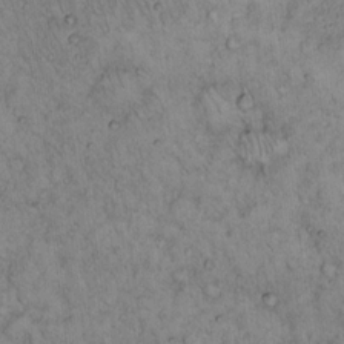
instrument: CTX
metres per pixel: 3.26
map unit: Hto
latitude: 13.7072
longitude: -57.2914
